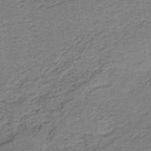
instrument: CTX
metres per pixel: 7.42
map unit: lHb
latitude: -40.1795
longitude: 55.3132
